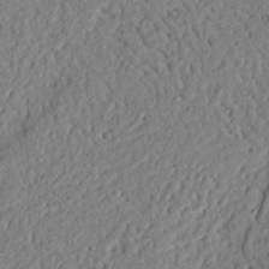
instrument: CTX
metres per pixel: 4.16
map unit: Nhu
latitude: 21.1214
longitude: -77.4615
